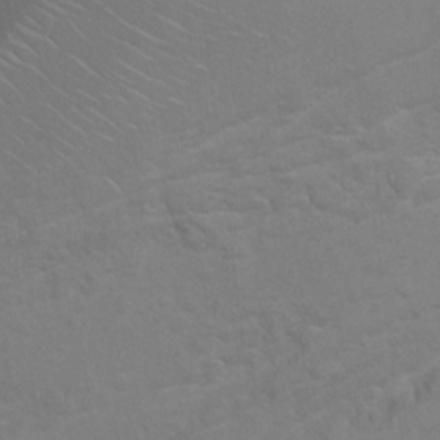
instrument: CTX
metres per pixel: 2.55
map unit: Hto
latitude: 6.9892
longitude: -35.8394
